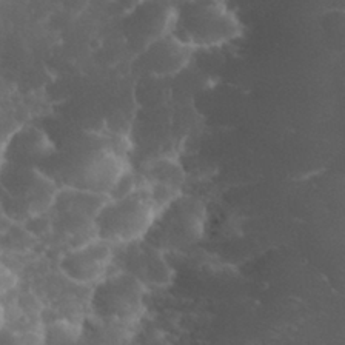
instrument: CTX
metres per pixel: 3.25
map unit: eHh
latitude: 32.1578
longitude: -63.2159
